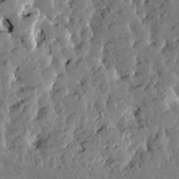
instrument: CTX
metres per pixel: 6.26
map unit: Htu
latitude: -1.1998
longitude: 179.9367
